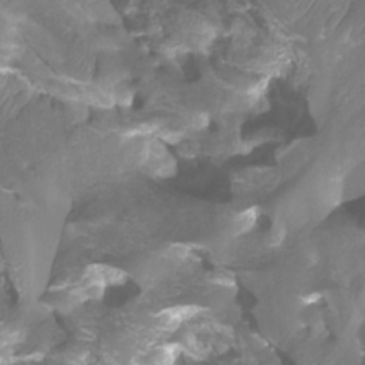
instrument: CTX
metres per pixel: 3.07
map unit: Ht
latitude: -13.7100
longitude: -44.1955
